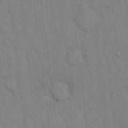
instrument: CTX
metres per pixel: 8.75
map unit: Hto
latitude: 12.7624
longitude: -61.0269
